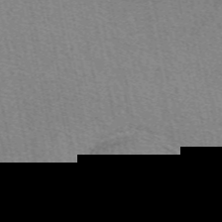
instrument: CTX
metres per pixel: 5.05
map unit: eAb
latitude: 51.0458
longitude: 107.7667
